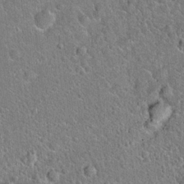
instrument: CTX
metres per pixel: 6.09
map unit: Hto
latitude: 21.1026
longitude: -50.9513
